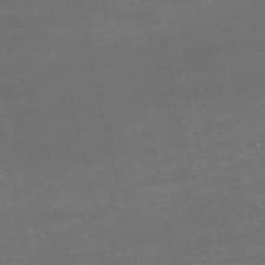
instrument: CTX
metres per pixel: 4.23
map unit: HNb
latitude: -52.8030
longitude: -37.8584
